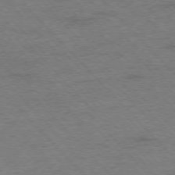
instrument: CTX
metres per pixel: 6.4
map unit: Hpe
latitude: -76.4818
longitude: -13.8772
